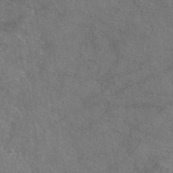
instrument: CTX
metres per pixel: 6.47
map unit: eAb
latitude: 47.5183
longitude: 110.4818
